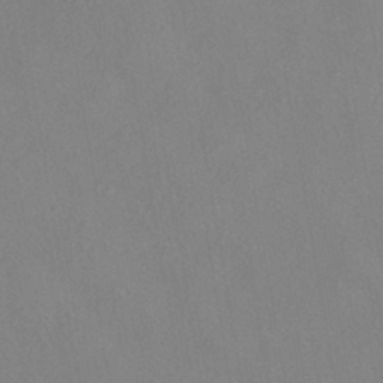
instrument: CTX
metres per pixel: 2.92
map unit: HNhu
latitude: -40.2172
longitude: 101.3698
